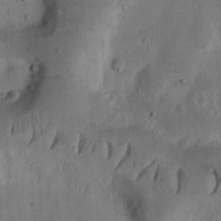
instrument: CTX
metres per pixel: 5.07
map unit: Ht
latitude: 14.3090
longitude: -74.4979
